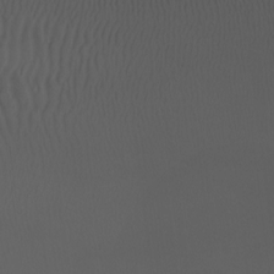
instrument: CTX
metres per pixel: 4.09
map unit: Htu
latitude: -6.8219
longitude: -68.2711
